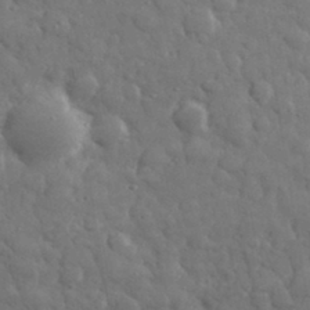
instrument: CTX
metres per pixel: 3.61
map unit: eHh
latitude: 32.8002
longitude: -70.7246
